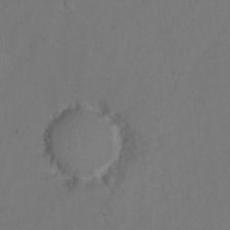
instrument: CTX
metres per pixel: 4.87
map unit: Hto
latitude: 6.5357
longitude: -31.2915
